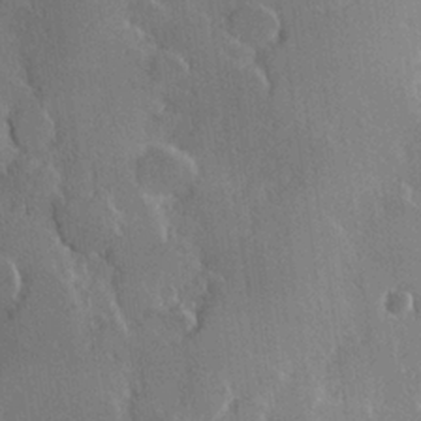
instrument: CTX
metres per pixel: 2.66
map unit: Hve
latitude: 23.2915
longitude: 147.3698
